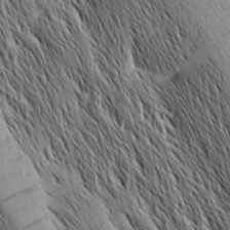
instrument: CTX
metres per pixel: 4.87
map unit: Nhu
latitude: -4.6140
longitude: -150.2522
